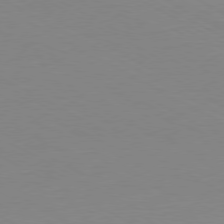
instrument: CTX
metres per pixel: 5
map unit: Ap
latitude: -79.5588
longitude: -56.5356
